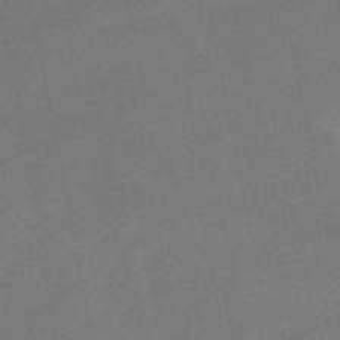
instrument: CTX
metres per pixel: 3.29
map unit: HNhu
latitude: -40.1228
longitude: 103.3510
